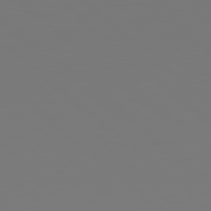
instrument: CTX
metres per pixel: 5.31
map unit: Hpe
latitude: 78.0633
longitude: -174.2712
